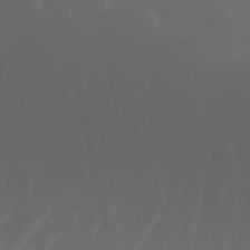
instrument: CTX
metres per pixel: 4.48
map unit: eHb
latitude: -51.3510
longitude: 76.7085
